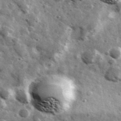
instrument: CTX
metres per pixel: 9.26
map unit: Ave
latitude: 38.1956
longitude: -107.8583
